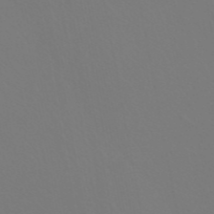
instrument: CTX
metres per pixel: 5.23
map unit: ANa
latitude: 44.3656
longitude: 27.6532
